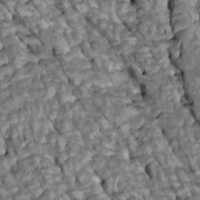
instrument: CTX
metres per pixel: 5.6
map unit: Htu
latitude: 1.1592
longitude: 145.1809
